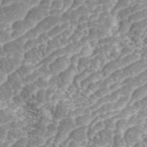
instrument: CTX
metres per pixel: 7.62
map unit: ANa
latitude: 44.4412
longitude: 38.2550
